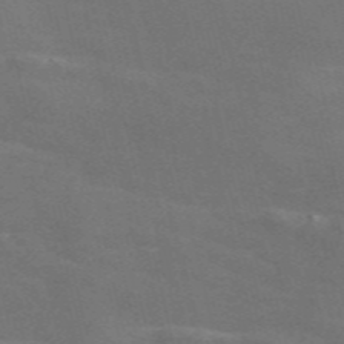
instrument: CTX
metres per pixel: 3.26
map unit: Nve
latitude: -58.7652
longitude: 63.0486
